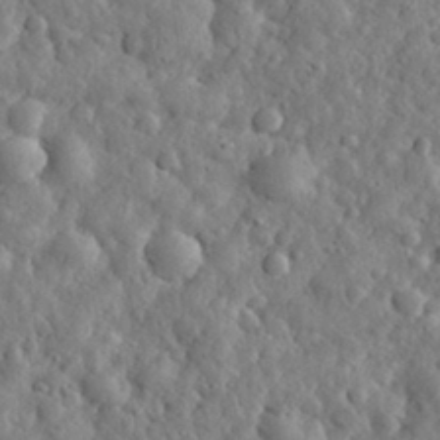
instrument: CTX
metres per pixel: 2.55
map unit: eHh
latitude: 31.7450
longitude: -73.7072
